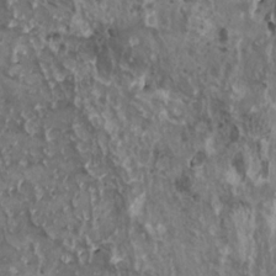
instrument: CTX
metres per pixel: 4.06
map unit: HNhu
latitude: 1.9150
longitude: 5.1431
